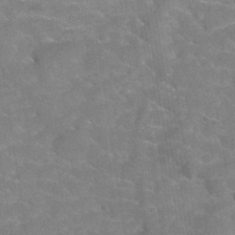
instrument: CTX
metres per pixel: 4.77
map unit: Hto
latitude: 35.4237
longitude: -52.9325
